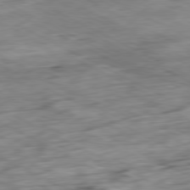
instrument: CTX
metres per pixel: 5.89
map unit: Ap
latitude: -80.9542
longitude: -80.4034
